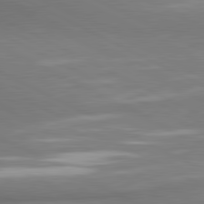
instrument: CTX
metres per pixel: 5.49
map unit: lApd
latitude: 81.1403
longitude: 162.6896
